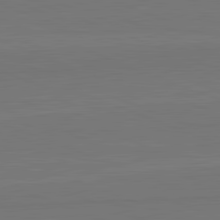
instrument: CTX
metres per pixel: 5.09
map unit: lApd
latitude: 82.4034
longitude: 165.5966
